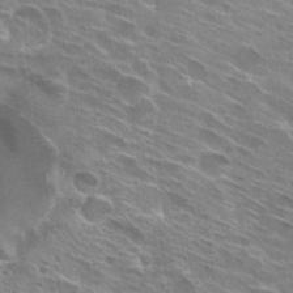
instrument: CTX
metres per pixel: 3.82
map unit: Hto
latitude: 29.6316
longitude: -43.5749
